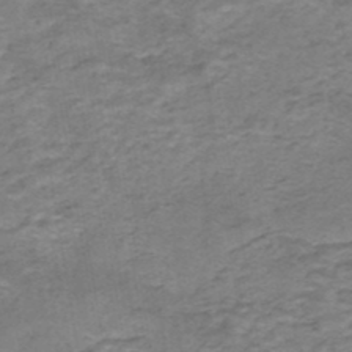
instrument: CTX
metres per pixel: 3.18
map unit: HNhu
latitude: -45.9556
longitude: 106.6519
